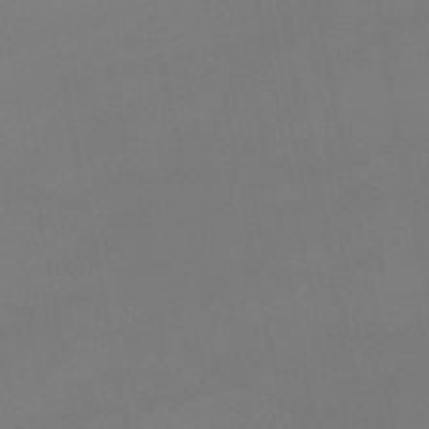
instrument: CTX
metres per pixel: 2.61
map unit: lHb
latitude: -44.3306
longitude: 60.9353
